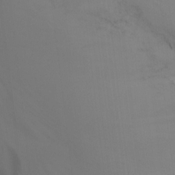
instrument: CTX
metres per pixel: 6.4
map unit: Nhu
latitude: -15.4455
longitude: -50.3089
